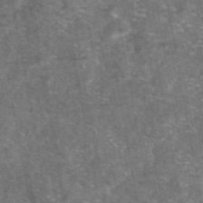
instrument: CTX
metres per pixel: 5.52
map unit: eAb
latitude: 47.3104
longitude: 120.9163
